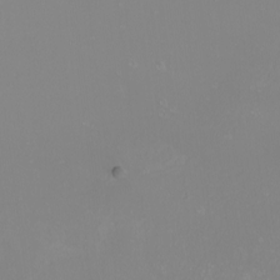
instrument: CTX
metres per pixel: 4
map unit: Nhu
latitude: -8.5952
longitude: -81.5182
